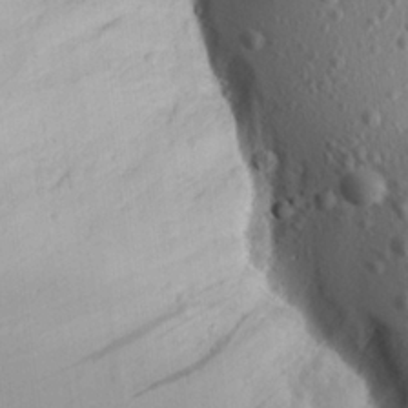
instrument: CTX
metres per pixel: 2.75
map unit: Aa
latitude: 25.6882
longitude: -136.7058
